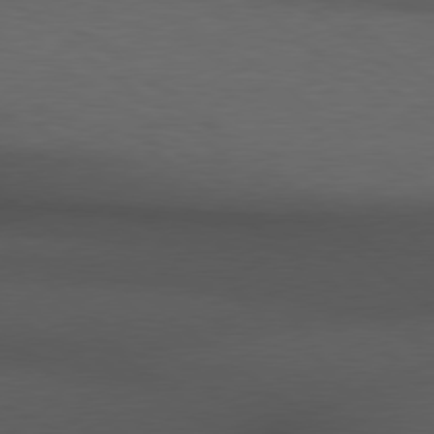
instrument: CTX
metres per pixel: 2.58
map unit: Hpe
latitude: 78.6869
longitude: -162.7247
